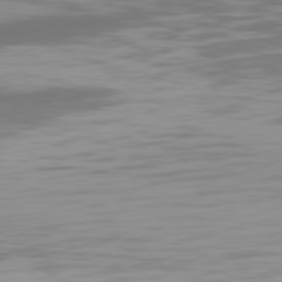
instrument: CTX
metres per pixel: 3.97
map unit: Hpe
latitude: 77.5560
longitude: -170.7624
